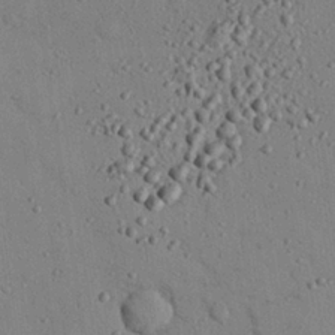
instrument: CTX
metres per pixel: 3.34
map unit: eHh
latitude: 25.8772
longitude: -76.9891
